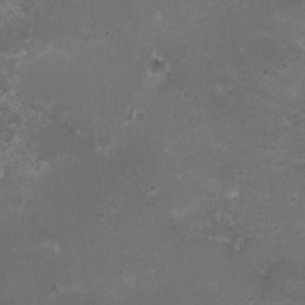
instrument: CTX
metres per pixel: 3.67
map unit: HNhu
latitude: 5.1970
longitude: 2.6140
